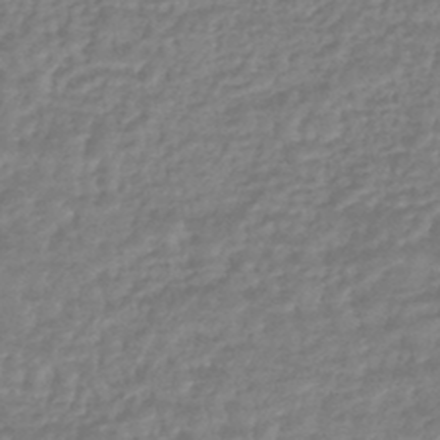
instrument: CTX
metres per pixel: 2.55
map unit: HNhu
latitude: -45.5966
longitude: 98.3495
